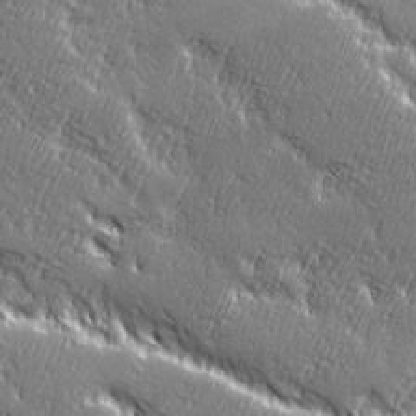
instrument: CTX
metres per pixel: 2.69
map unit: Ave
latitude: 20.7435
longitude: -135.7638
